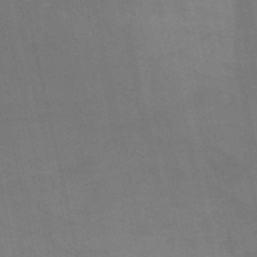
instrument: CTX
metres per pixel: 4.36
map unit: HNb
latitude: -53.2753
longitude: -47.1215
